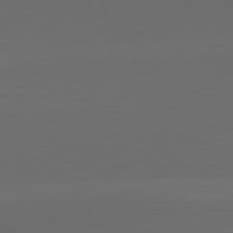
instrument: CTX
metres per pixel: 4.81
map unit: lApd
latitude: 82.3089
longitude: 134.5385
